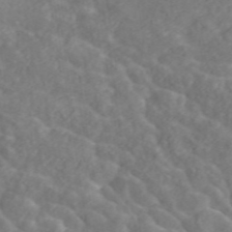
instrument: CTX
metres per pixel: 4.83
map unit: ANa
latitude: 45.1025
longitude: 21.2754
